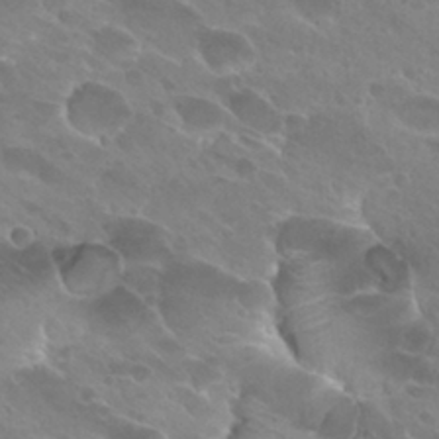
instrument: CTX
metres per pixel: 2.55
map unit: Hto
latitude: 27.7072
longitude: -40.4223
